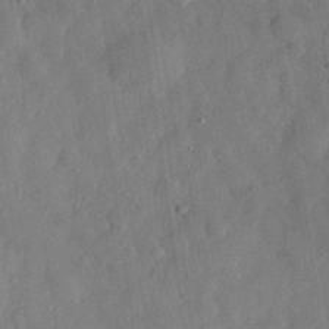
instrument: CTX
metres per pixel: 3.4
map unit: eHh
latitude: 30.4034
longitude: -74.7057
